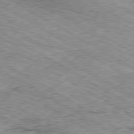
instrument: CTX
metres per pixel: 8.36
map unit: Ap
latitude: -80.5007
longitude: -49.0836
